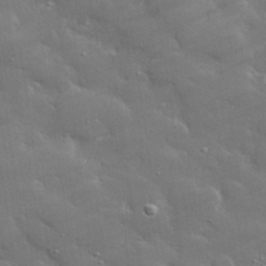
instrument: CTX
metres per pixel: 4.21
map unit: lHvf
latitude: 31.8017
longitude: -93.3103
